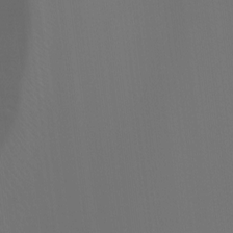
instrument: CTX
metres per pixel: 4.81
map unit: Hto
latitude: -7.8989
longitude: -51.2726
